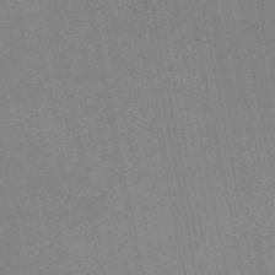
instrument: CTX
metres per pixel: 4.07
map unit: HNb
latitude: -53.2753
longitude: -47.5560
